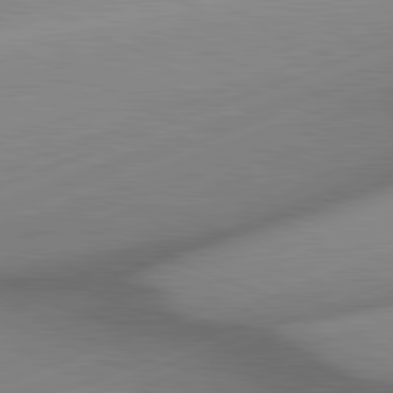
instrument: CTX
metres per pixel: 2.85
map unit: lApd
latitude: 81.3859
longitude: -156.5734
